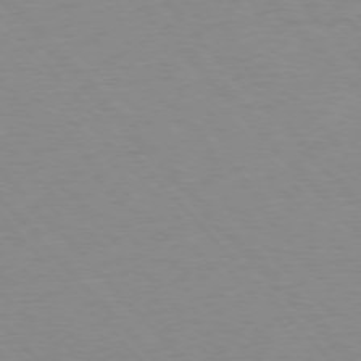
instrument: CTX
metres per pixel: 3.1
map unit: Ap
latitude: -77.1053
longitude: -88.0822
